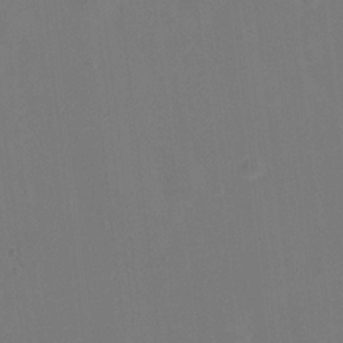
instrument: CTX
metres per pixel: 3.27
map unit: Hto
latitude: -0.8219
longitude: -34.6112
